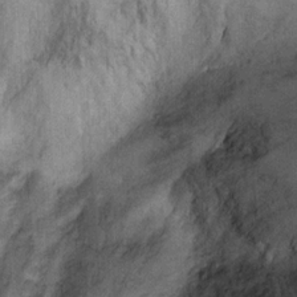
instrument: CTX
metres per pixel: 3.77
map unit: Ht
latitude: 8.9514
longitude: -38.0822
